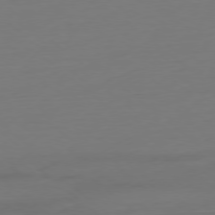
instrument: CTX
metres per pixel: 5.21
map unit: Ap
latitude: -78.6329
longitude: -76.9891
